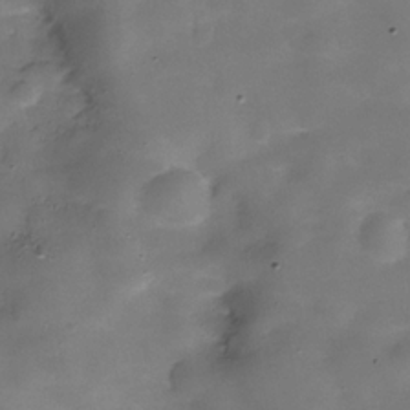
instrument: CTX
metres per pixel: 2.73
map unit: Hve
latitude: -30.8597
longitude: 93.1998
